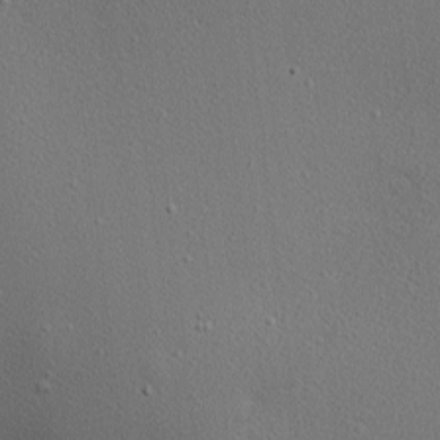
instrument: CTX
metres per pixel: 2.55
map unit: Nhu
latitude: 0.9324
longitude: -77.6505
